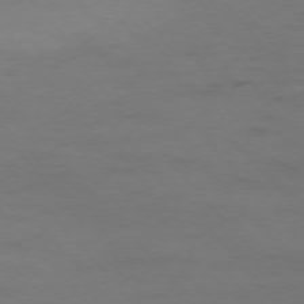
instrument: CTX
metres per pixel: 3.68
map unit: Ap
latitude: -76.7274
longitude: -83.6504
